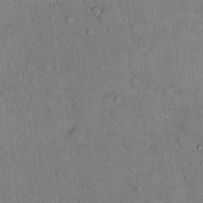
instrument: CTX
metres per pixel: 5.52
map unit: Hto
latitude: 13.5560
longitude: -59.1781
